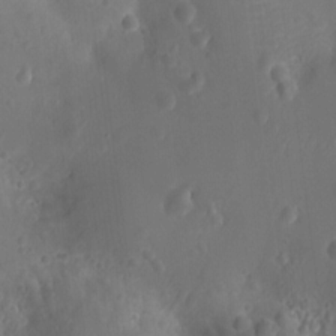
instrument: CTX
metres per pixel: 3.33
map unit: Ht
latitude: -10.0661
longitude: -22.7435
